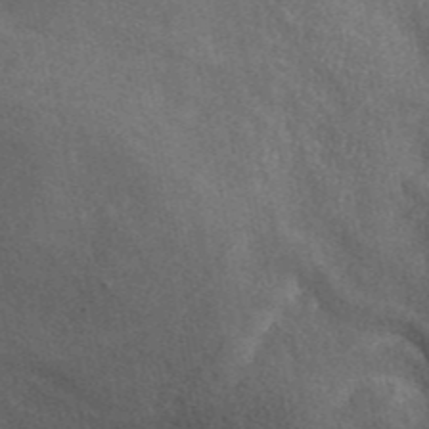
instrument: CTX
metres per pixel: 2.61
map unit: ANa
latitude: 45.4804
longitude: 45.2943
